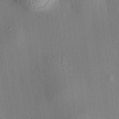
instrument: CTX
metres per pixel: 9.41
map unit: HNhu
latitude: 7.6316
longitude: 12.9731
